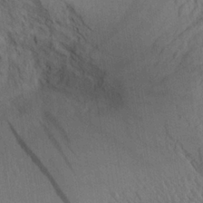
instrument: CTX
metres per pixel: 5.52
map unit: Aa
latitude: 24.8946
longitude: -134.2900
